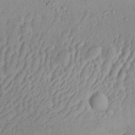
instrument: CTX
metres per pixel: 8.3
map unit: Aa
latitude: 28.4034
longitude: -136.9703
